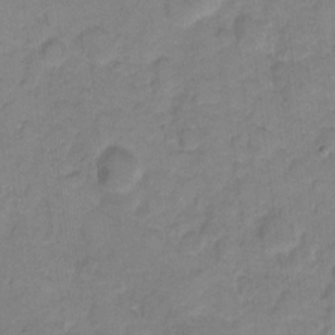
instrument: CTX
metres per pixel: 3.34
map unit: eHh
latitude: 7.8016
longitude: -63.2348
